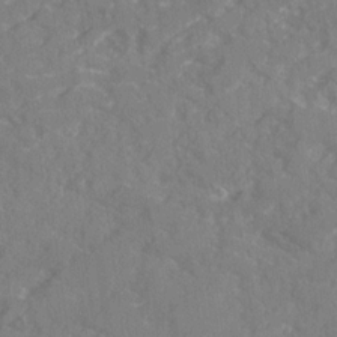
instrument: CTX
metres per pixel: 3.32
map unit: Ave
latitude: 19.9717
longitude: -130.4979
